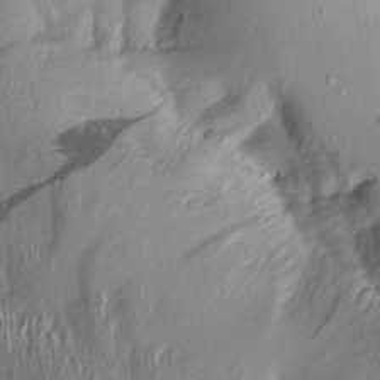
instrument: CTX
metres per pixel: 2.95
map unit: Aa
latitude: 13.5371
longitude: -143.9906
